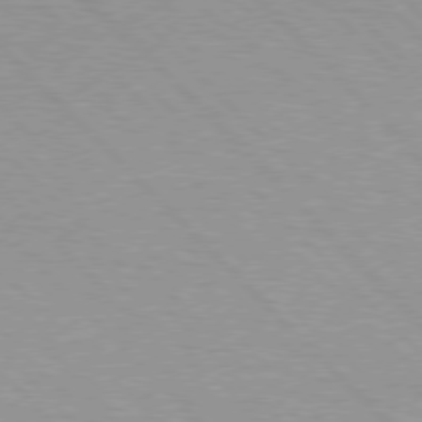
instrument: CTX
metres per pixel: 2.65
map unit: Hpe
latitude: 76.5734
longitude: -156.5167
